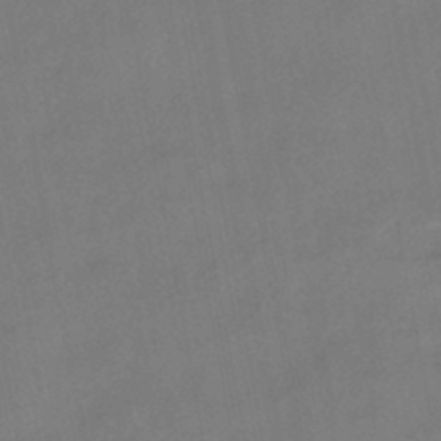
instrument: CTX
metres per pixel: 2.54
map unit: HNhu
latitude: -41.4454
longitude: 103.3699
